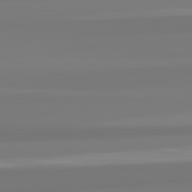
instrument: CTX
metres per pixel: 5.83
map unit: lApd
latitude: 82.6301
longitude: 173.4832
